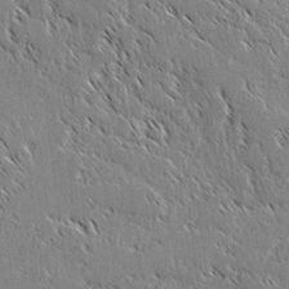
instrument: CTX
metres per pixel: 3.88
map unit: lAvf
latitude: 2.7246
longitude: -106.8191
